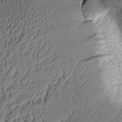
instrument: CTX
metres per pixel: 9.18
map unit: Aa
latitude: 8.2334
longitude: -128.3089
